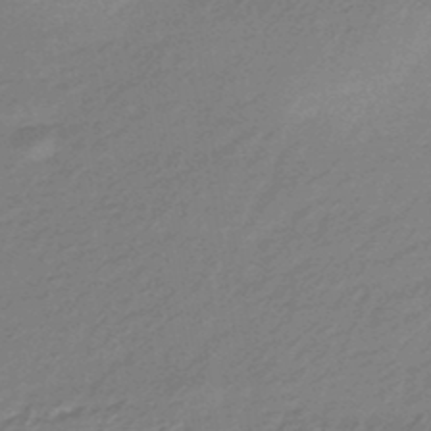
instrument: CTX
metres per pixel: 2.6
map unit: eHb
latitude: -45.7100
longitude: 89.9367
